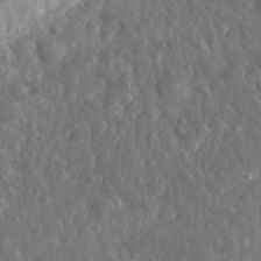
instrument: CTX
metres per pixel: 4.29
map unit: eHh
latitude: 32.1389
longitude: -69.7261
